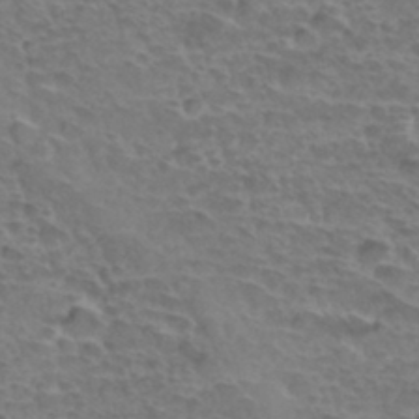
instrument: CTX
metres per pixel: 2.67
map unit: Hto
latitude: 33.7072
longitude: -44.4790
